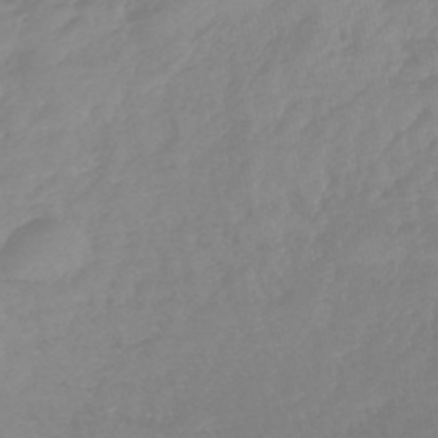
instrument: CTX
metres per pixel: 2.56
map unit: lHb
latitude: -44.7652
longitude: 79.5021
